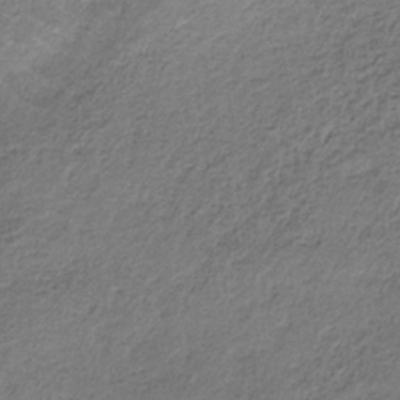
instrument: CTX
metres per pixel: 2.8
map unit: HNb
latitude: -32.1228
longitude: 62.9730
